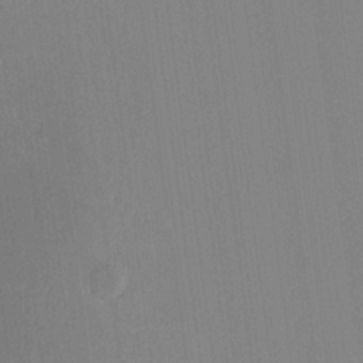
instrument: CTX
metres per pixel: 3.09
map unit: Hve
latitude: 18.0255
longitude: 149.9178
